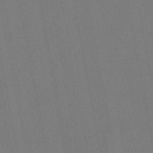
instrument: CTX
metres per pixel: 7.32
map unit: lHb
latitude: -47.9178
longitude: 71.7856
